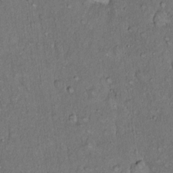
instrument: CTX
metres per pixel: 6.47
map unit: Hto
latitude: 14.4601
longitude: -57.4048
